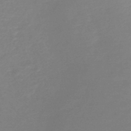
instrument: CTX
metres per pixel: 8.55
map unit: eHb
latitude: -45.7100
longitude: 84.2739
